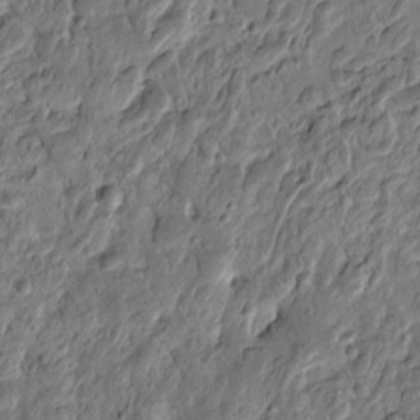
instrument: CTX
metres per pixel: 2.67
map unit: Htu
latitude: -3.4265
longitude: 156.5385
